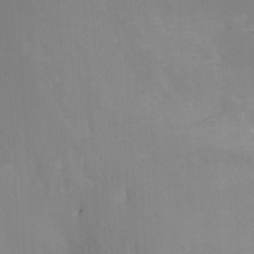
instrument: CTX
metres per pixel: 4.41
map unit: Nhu
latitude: -8.5763
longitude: -51.2537
